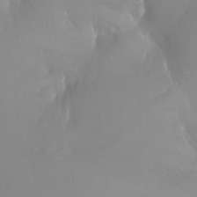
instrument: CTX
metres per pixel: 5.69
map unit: Aa
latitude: -13.4455
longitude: -59.7261
